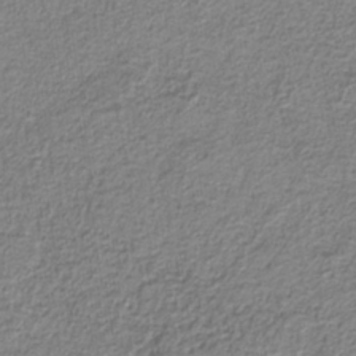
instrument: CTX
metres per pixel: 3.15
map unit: eAb
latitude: -37.6532
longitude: 52.7085
